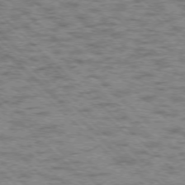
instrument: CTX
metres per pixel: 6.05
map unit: Ap
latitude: -76.2739
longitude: -80.0633
